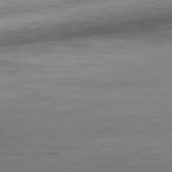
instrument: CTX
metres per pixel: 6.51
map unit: Hpe
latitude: -80.5196
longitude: 19.3321
